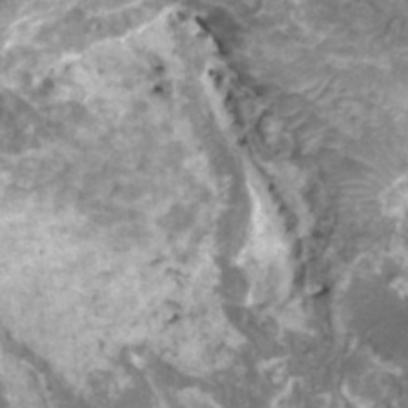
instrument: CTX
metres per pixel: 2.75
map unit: HNhu
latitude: 2.3656
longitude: 5.7855
